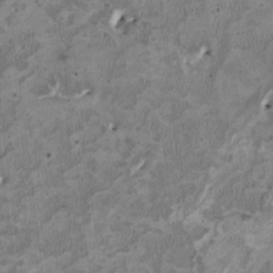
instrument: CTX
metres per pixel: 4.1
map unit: HNhu
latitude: 2.7246
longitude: -3.7638
